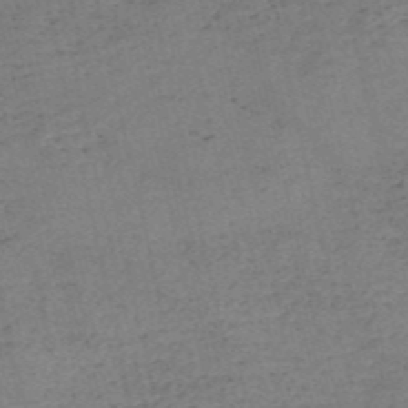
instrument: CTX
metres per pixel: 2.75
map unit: eHh
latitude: -54.3306
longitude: -89.6316
